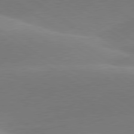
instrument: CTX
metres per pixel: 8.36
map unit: lApd
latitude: 79.9528
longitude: -94.5924
